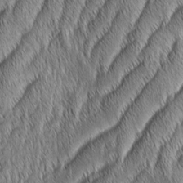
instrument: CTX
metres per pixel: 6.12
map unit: Aa
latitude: 6.8002
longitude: -130.9325
